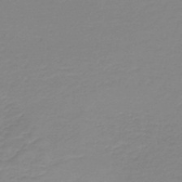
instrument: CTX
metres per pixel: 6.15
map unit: lHb
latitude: -44.8975
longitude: 61.2376
